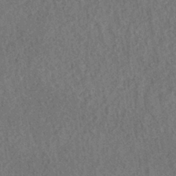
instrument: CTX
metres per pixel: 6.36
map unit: eHh
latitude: -40.3117
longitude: -27.1781
